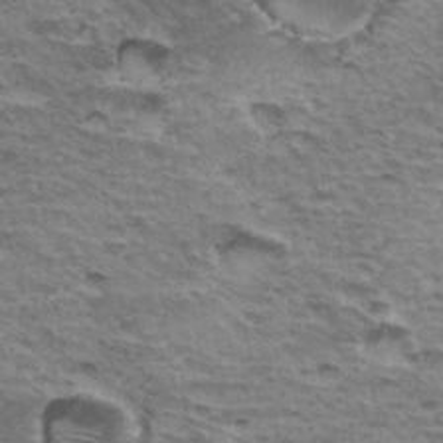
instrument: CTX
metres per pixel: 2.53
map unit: Hto
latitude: 35.1970
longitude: -43.1781
